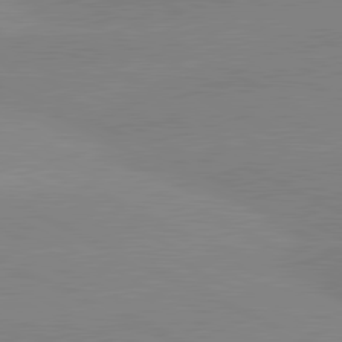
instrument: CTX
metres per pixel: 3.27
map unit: lApd
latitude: 81.2537
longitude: -151.0647
